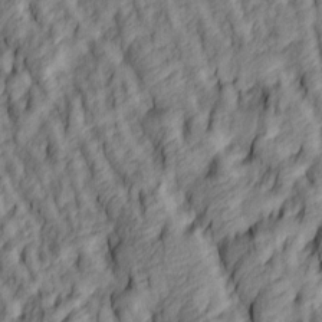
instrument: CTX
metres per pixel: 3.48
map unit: lAa
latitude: 4.8569
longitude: -116.3467
